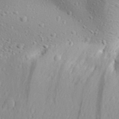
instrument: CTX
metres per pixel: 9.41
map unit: Aa
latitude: 30.3845
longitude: -139.3671
